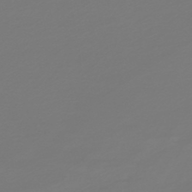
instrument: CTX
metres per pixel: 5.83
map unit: HNb
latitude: -46.9730
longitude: 54.9920
